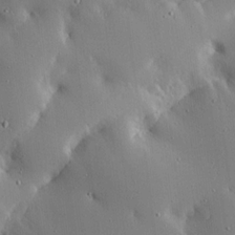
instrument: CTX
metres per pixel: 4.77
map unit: Ave
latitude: 17.0270
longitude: -139.2726
